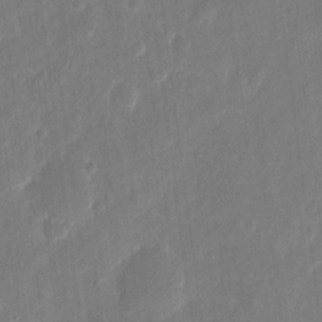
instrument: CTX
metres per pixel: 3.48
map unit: eHh
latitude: 11.0836
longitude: -70.8758
